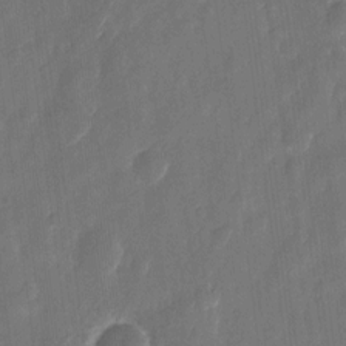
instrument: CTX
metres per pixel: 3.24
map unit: eHh
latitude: 10.3090
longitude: -70.7246
